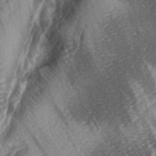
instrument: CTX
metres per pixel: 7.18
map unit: lAa
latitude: -4.7652
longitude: -127.1781
